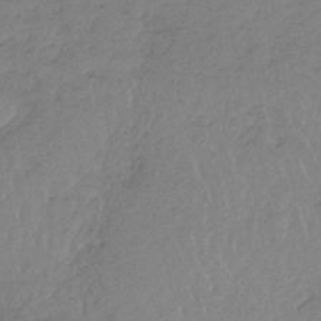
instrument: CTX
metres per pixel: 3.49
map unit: lHb
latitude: -37.6910
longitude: 68.5006
